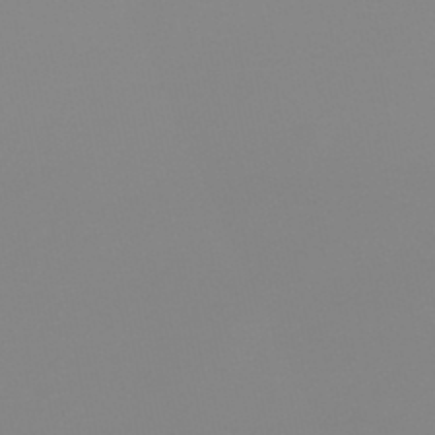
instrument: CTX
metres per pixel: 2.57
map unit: HNhu
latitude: -48.1039
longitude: 101.0486
